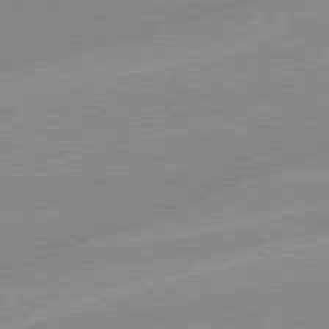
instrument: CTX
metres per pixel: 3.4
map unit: Hpe
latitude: 78.8191
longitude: -144.5546
